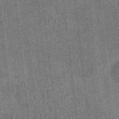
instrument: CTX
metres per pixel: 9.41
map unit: eHb
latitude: -35.2376
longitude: 79.1053
